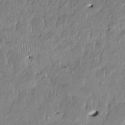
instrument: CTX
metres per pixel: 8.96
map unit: HNhu
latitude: 1.5938
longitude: -5.6694
